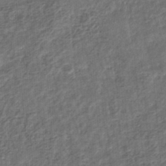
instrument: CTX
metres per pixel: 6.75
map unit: eHb
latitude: -33.9178
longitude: 79.4454
